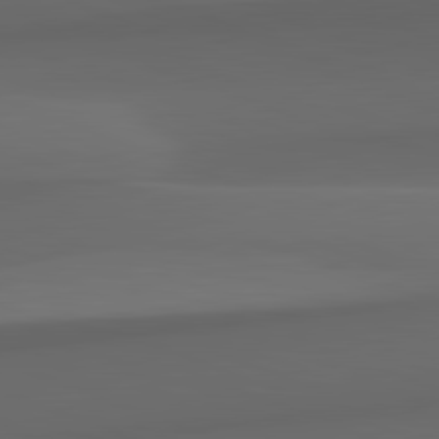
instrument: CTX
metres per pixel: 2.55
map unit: lApd
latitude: 82.2711
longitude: 143.3509
